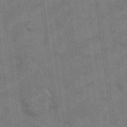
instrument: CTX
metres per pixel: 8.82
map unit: eHh
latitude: 13.0459
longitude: -65.6694
